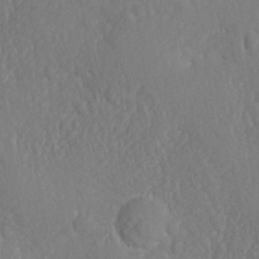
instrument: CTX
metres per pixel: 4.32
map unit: Ave
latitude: -10.2928
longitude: -120.8569
